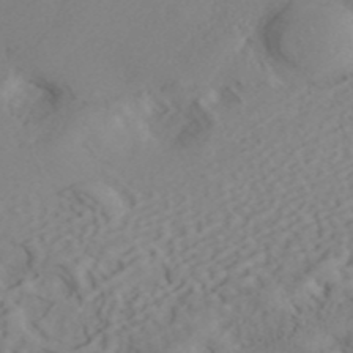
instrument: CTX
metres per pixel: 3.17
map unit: ANa
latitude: 41.5749
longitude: 54.2362
